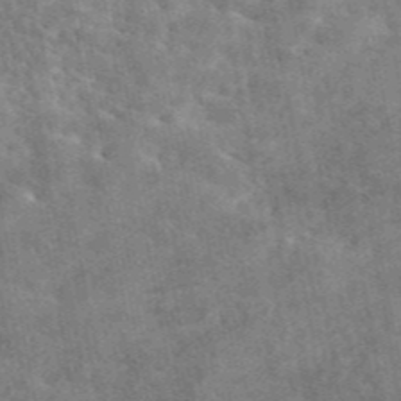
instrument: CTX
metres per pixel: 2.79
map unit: eAb
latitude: 45.0269
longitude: 124.6707
